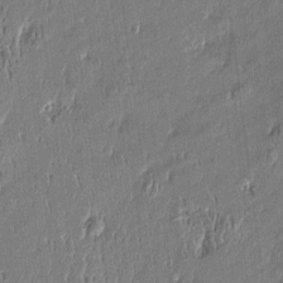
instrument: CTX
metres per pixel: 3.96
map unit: Htu
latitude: -5.3131
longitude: 176.5196
